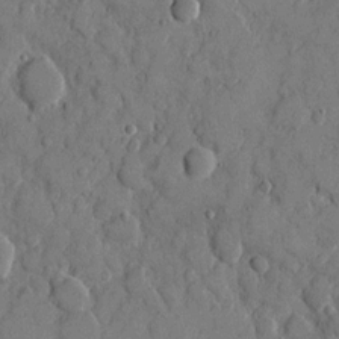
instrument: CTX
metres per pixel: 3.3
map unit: eHh
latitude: 9.2348
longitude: -67.3103
